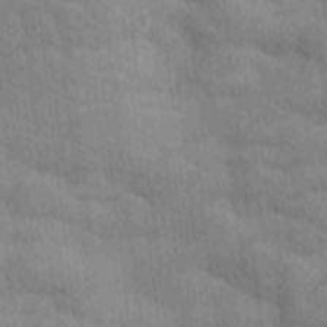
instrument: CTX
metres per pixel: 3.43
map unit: Ave
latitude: -8.9164
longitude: -123.1781
